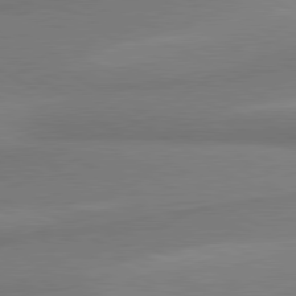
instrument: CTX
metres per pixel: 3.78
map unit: lApd
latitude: 80.2333
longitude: 177.1620
